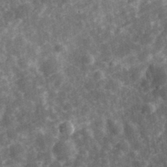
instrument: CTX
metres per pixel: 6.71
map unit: eHh
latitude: 34.4790
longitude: -78.8947
